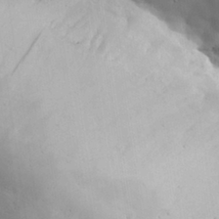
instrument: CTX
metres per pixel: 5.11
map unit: eHh
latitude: 29.9906
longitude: -81.6505
